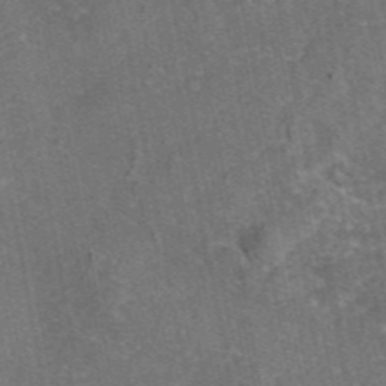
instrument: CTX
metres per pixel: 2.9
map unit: eAb
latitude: 46.1011
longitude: 107.1054
